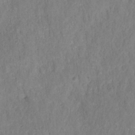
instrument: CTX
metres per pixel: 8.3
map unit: HNhu
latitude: -28.0661
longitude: 73.9178
